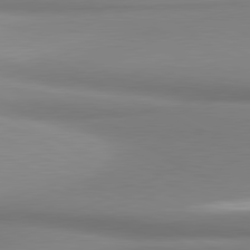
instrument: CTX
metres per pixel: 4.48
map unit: lApd
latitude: 81.0458
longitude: 177.2376
